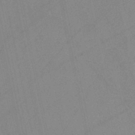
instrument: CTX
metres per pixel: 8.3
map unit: HNb
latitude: -44.9164
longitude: -41.9150
